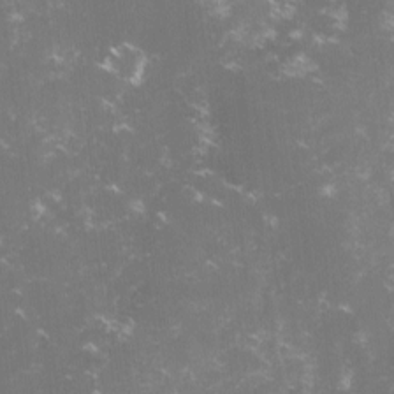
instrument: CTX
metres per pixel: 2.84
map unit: lHvf
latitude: -15.0676
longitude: -101.3671
